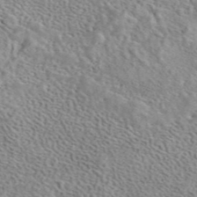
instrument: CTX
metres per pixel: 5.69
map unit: eAb
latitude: 44.3278
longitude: 114.1795
